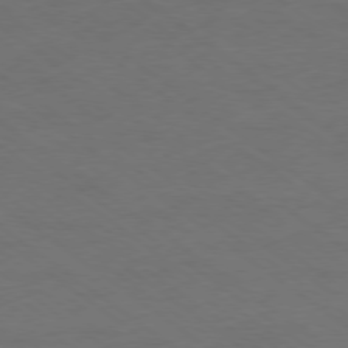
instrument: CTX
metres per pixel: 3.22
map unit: Ap
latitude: -78.9919
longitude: -97.1214
